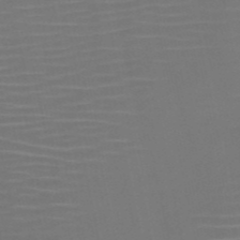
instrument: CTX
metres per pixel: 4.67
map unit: HNb
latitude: -51.1620
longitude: -46.8191
